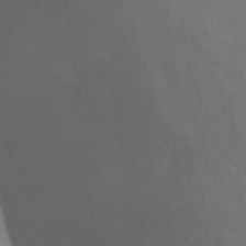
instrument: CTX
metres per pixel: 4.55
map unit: Ht
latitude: 13.1781
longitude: -40.8191
